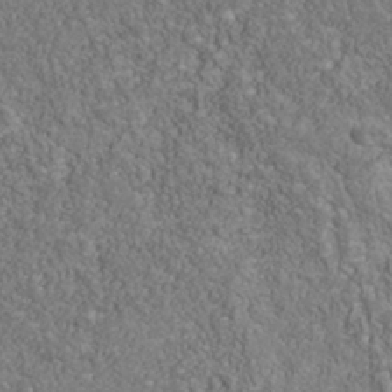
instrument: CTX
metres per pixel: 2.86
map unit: Nhu
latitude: -39.8611
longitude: -84.0822
